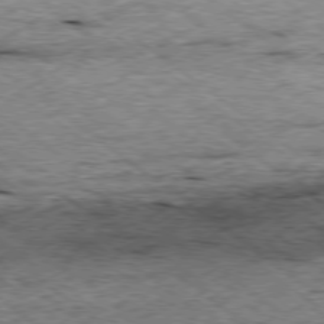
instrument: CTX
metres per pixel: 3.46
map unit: Ap
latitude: -78.7841
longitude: -85.9339
